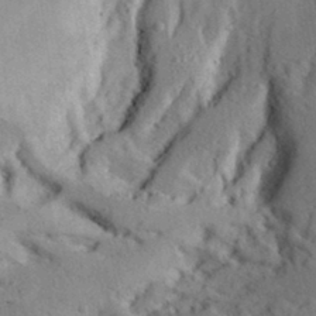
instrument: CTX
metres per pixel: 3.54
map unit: Aa
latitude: 28.6679
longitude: -146.7058
